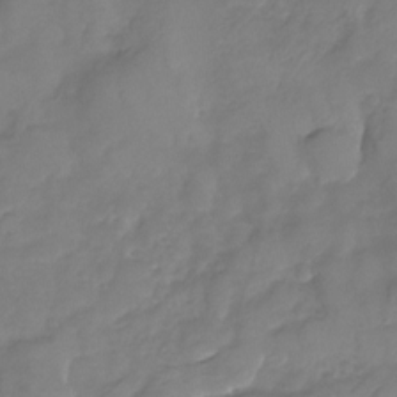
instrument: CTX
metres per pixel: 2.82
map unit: Nhu
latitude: -24.1039
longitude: -57.0458
